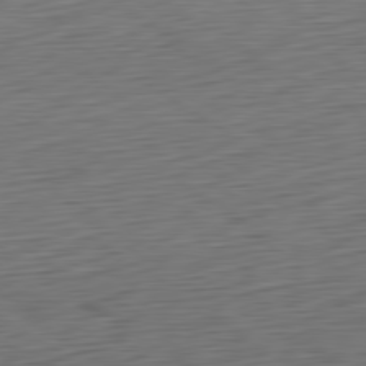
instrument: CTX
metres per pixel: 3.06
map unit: Ap
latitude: -80.5196
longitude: -68.3467
